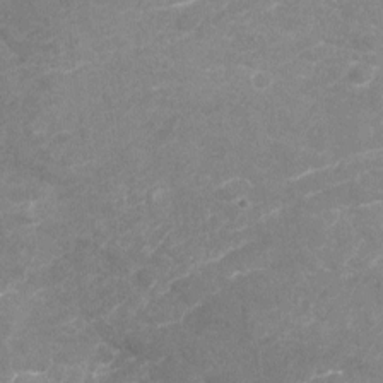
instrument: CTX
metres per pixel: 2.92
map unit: Nhu
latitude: -19.9178
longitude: -56.6112
